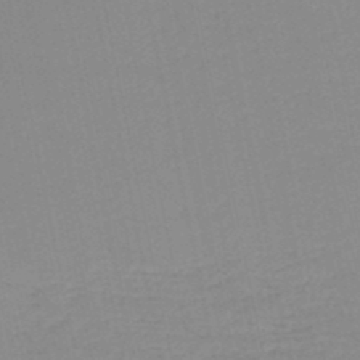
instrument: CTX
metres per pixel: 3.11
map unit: lHb
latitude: -46.4818
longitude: 61.1998
